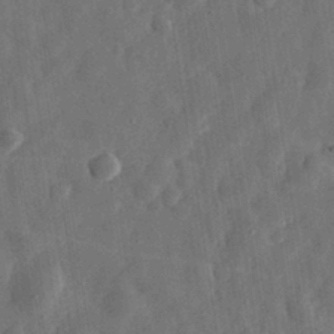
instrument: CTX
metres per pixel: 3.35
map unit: eHh
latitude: 31.7072
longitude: -75.1214
